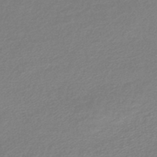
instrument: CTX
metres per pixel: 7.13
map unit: lHb
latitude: -45.0109
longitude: 58.9541
